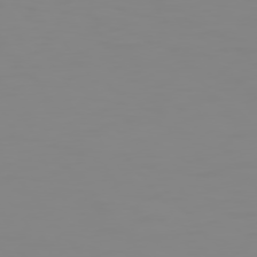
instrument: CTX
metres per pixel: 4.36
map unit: Hpe
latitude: 75.0081
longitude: -127.1214
